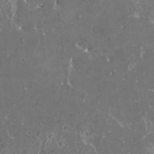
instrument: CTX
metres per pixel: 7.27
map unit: HNhu
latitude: 0.7813
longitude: 6.7841
